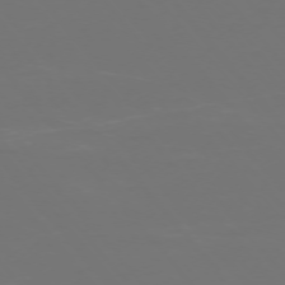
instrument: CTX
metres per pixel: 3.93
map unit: Ap
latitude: -74.7275
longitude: -76.5734
